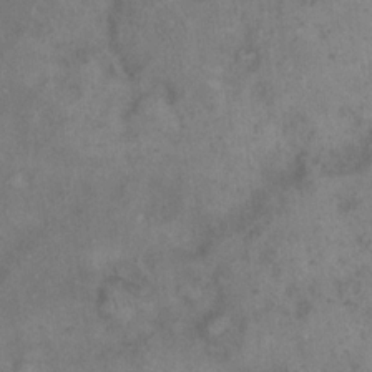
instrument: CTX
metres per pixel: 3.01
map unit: eHh
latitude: 17.8583
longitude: -63.8773
